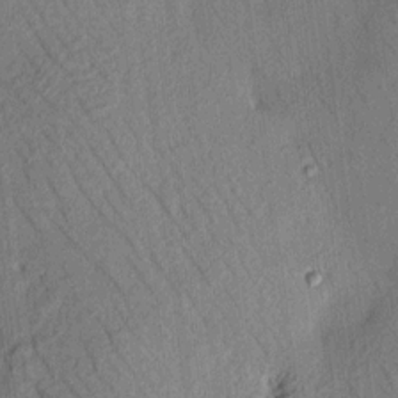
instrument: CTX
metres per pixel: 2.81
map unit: HNhu
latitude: 12.3090
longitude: 9.3510
